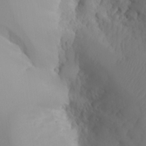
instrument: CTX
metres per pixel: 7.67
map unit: Aa
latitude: 24.2522
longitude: -127.4804
